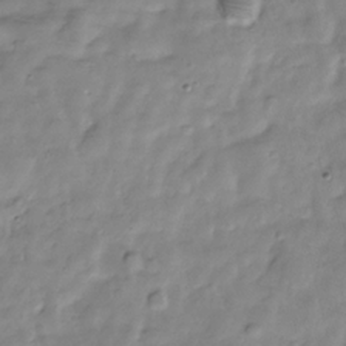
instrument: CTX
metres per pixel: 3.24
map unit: Hve
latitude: -30.8219
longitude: 91.3510
